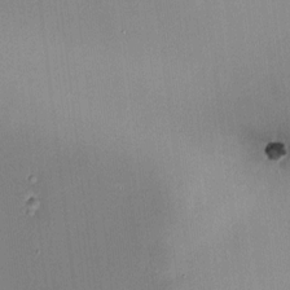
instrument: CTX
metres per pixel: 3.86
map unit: HNhu
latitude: 6.9703
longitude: 7.6722
